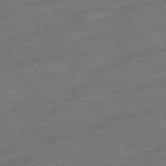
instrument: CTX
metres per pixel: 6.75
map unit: Ap
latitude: -77.6722
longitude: -97.8394
